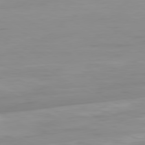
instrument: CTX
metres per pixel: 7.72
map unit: Hpe
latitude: -80.5763
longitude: 18.8597
